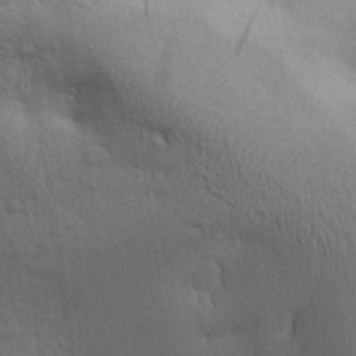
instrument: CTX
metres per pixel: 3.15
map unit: Aa
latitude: 27.0270
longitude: -143.4049
